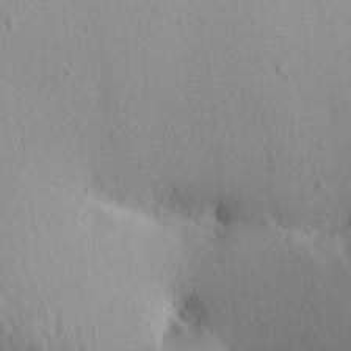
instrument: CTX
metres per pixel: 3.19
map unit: Aa
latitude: 12.9325
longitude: -142.0255
